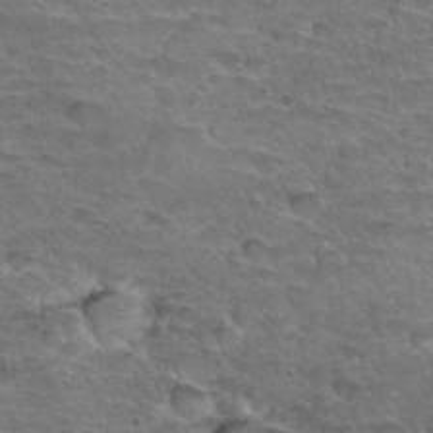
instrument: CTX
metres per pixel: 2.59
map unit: Hto
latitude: 34.4412
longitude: -45.1025
